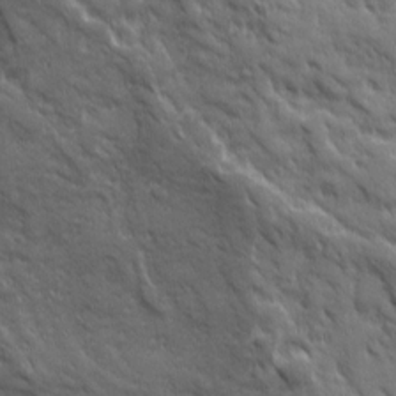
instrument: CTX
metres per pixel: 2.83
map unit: Ave
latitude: 19.4993
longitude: -134.4223
